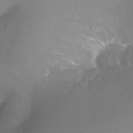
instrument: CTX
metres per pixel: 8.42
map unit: Ht
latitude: -11.4266
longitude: -44.5734
